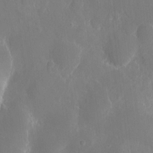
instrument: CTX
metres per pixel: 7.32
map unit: eHh
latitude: 9.7261
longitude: -70.8191
